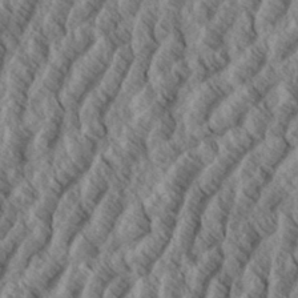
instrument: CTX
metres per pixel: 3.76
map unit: eHh
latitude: 34.4979
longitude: -139.1970
